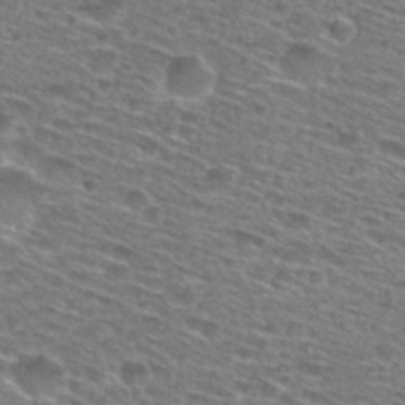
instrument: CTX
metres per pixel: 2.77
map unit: Hto
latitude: 28.7057
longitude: -47.1592
